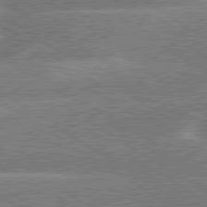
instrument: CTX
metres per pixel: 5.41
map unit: lApd
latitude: 79.9150
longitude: -145.7260
